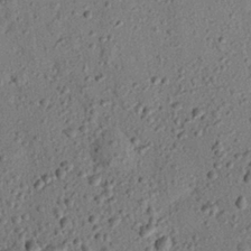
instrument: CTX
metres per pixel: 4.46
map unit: eHh
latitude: 25.9717
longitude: -77.1970
